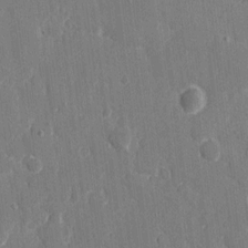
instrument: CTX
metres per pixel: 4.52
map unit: eHh
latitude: 8.0633
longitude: -68.0444
